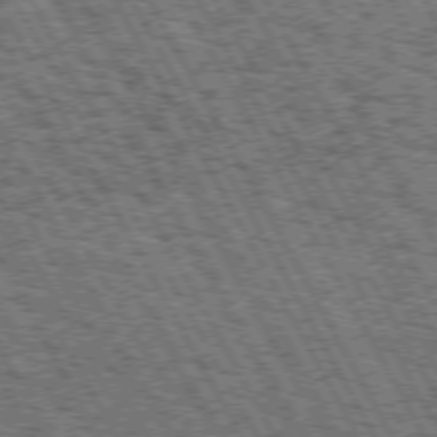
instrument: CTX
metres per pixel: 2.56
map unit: Hpe
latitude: 73.0270
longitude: -125.3481
